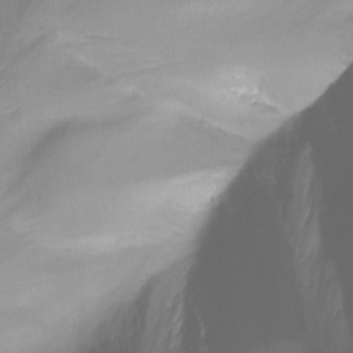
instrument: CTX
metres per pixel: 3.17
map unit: Nhu
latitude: -12.7085
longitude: -61.1025
